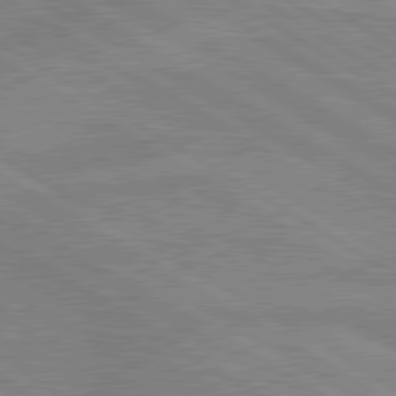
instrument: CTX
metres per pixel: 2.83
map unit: lApd
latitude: 80.2333
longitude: -175.4049
